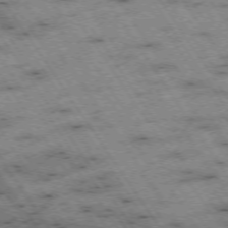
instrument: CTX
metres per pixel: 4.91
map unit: Hpe
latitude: -74.2740
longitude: 1.5211
